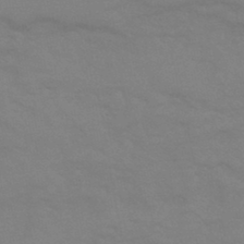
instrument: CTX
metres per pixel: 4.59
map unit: eHb
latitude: -44.2551
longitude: 86.6330
